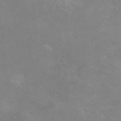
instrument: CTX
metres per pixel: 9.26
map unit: Hto
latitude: -12.2551
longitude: -40.6112
